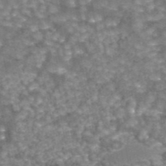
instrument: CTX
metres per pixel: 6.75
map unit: eAb
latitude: 44.1011
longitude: 106.0094
